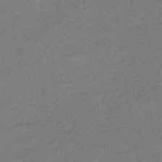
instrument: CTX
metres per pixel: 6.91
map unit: HNhu
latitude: -43.5777
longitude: 90.7086
